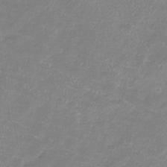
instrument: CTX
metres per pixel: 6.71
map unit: eHb
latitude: -31.8800
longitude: 66.9919
